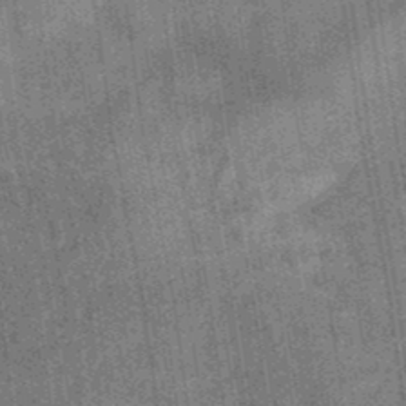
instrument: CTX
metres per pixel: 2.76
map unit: eHb
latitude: -35.3510
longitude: 78.9919
